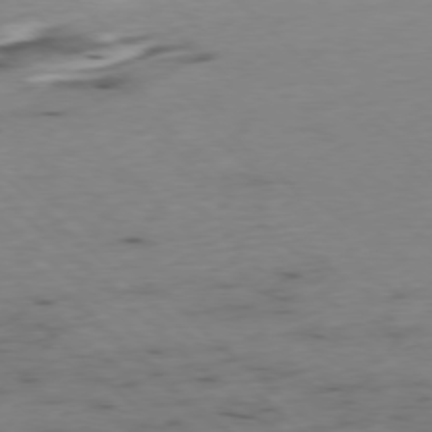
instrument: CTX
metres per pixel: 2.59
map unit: Ap
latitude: -77.5777
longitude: -91.7639
